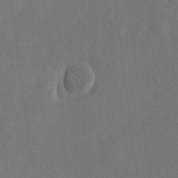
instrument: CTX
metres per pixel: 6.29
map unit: eHh
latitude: 15.7639
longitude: -70.0633
